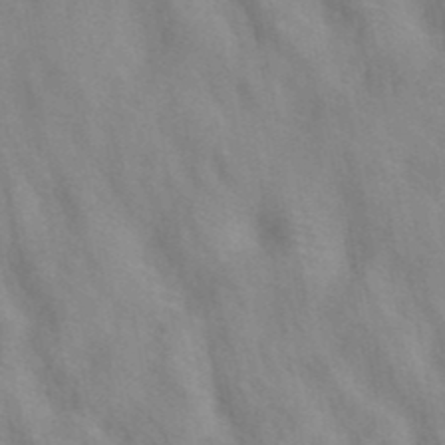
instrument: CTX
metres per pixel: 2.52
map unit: ANa
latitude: 40.6301
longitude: 29.0109
